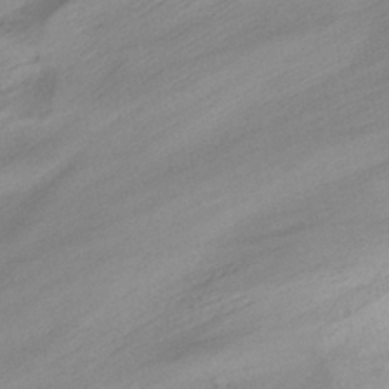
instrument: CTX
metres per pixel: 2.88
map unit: HNhu
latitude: -40.1983
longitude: 99.3887
